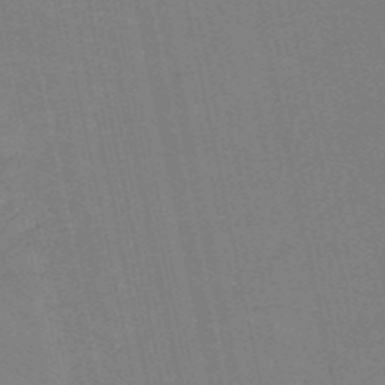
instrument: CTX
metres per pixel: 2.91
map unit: HNb
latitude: -54.0661
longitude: -45.1025
